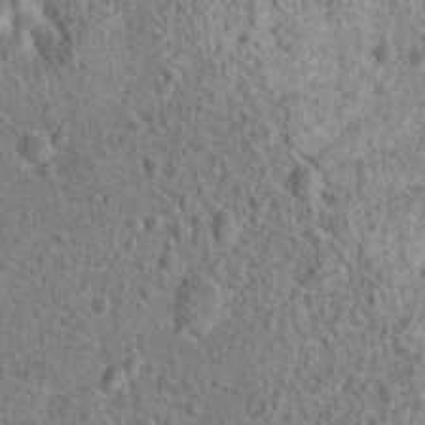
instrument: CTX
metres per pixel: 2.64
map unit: Hto
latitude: 19.1781
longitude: -42.6491
